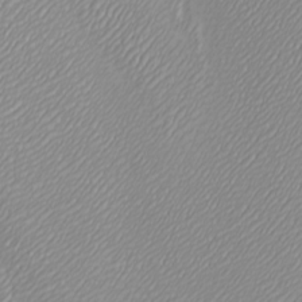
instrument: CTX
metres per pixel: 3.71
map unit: Htu
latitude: -4.3873
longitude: -72.1767
